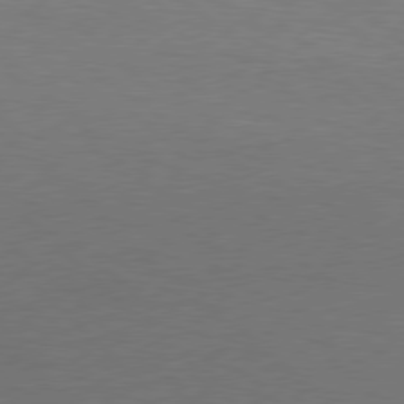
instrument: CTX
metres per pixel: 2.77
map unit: Hpe
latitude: 78.1200
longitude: -149.5371
